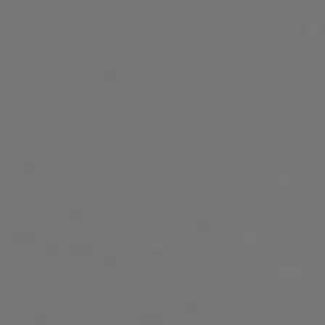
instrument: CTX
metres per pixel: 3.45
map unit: Ap
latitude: -74.7275
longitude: -77.1592
